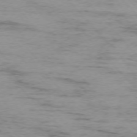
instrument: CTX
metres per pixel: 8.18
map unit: Ap
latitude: -75.9178
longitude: -87.9717
